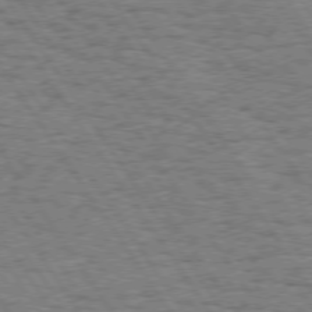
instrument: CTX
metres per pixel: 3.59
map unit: Hpe
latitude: 74.0822
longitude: -138.7057
